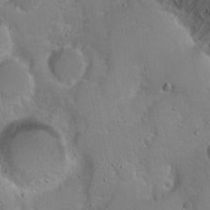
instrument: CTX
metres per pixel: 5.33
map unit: Ht
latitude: -0.0094
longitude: -45.4804
